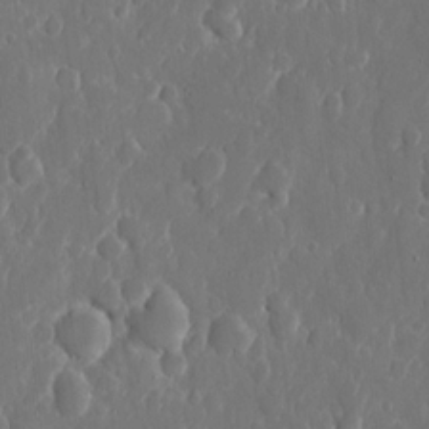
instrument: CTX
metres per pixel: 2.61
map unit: eHh
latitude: 10.8947
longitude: -71.0269
